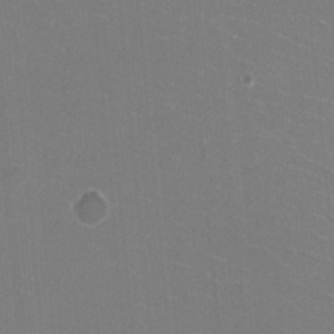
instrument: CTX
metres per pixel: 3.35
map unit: HNhu
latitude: -2.2550
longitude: -1.7827
